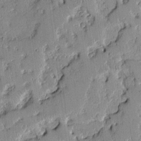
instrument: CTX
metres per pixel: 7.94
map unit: Aa
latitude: 11.4049
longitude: -128.2333
